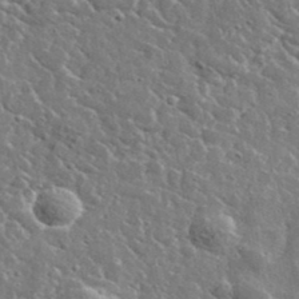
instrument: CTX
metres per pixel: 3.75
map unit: lHvf
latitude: 36.8947
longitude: -88.3090
